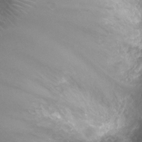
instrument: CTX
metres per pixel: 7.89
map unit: Ht
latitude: -7.9178
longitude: -19.4993
